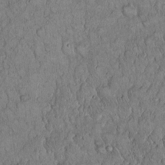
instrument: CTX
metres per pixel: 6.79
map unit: Hto
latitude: 15.1404
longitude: -57.2536
